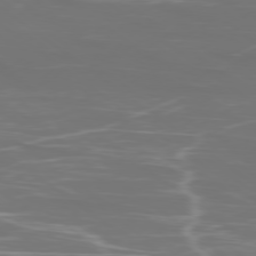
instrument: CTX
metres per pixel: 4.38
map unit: Ap
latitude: -78.7463
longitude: -94.0444
